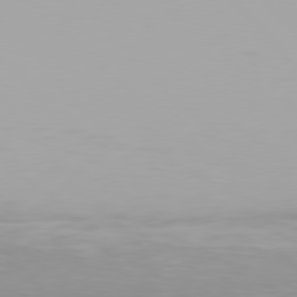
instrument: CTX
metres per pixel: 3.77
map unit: Hpe
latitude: 77.4615
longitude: -166.0633
